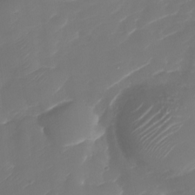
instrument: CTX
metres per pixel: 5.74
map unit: Nhu
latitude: -30.2361
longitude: -71.6883
